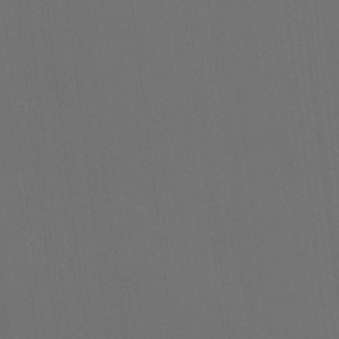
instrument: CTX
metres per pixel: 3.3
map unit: HNhu
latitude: -2.2550
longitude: -6.1200
